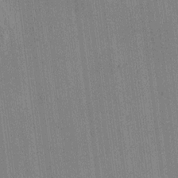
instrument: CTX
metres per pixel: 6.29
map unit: HNhu
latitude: 8.0822
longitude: 15.5777
